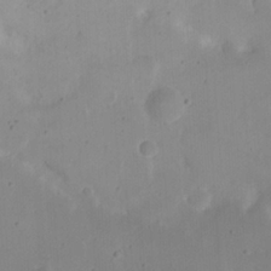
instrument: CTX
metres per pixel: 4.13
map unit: eHh
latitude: 23.7450
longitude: -66.6490
